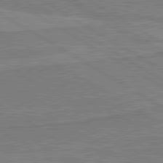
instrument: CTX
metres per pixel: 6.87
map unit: lApd
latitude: 80.4790
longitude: 169.5399
